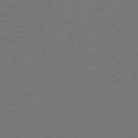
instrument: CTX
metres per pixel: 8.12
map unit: lHb
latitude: -43.4265
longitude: 53.4454
